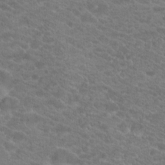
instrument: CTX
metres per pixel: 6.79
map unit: Hto
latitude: 19.0458
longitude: -37.7261
